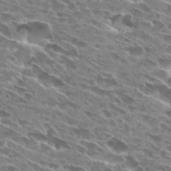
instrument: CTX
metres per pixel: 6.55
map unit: Hto
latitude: 27.6127
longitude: -43.4615
